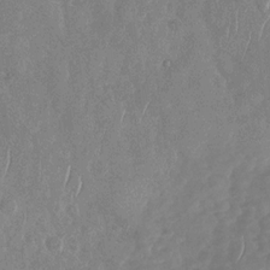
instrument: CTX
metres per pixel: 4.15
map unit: Nhu
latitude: -29.9178
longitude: -60.1578
